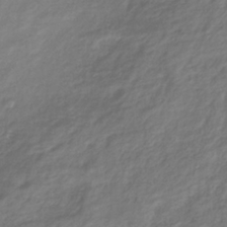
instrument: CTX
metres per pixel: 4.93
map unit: lHb
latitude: -36.7841
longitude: 72.7463
